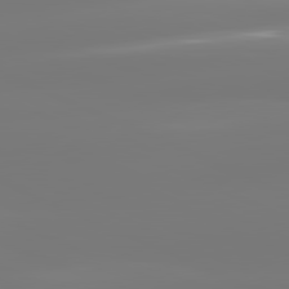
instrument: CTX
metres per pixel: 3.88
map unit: lApd
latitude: 81.6505
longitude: -149.1403
